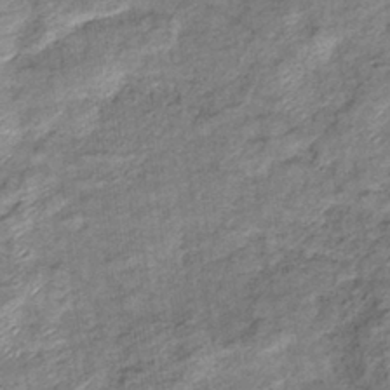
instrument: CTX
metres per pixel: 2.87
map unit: eHb
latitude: -37.9367
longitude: 77.4643
